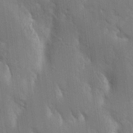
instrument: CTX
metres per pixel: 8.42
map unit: Aa
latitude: 16.1389
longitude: -149.2537
